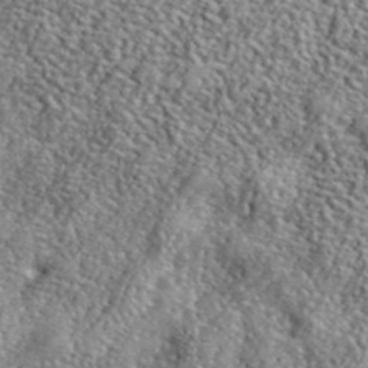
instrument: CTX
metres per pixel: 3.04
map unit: lHvf
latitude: 40.6490
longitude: -88.2901
